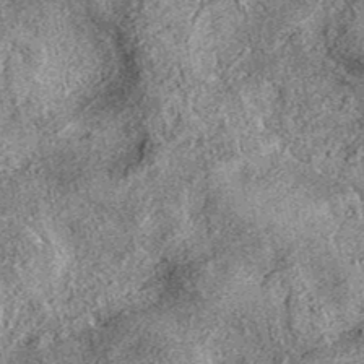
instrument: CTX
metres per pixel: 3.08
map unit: eAb
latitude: 37.1781
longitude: 110.7841
